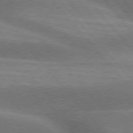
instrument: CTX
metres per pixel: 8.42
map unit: lApd
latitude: 76.3845
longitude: -62.0822
